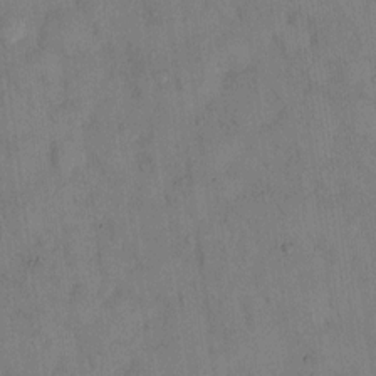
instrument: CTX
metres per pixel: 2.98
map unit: eHh
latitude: 13.6694
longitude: -62.6113
